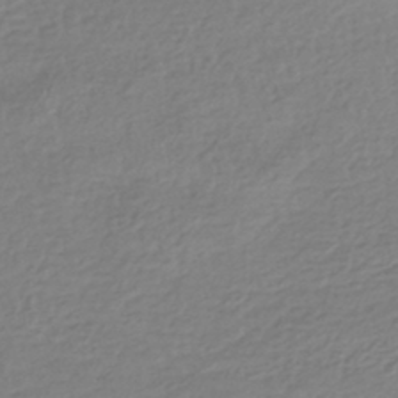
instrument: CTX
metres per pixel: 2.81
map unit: HNhu
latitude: -42.5762
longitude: 97.6911
